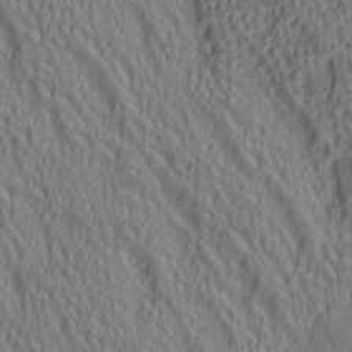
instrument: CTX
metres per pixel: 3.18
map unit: lAa
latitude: 5.5182
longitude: -117.1781
